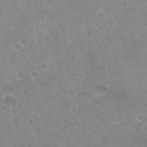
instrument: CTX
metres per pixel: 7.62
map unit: Nhu
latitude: 32.1200
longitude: -51.0647
